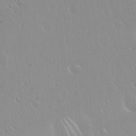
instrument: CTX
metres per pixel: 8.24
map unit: Hto
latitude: 17.7261
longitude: -57.8394
